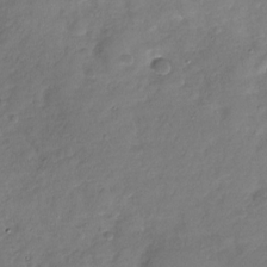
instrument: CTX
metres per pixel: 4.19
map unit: Nhu
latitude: -28.4062
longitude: -60.7057
